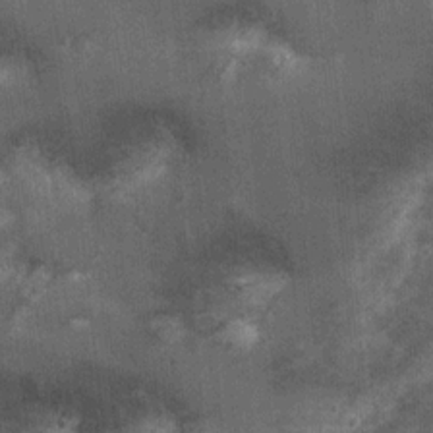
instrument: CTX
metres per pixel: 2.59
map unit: Ht
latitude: 2.3845
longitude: -19.1214
